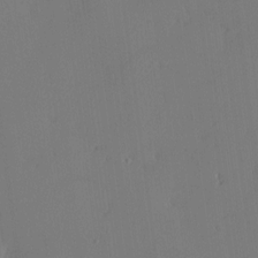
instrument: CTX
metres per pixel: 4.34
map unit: eHh
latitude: -3.7288
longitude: 16.9542
